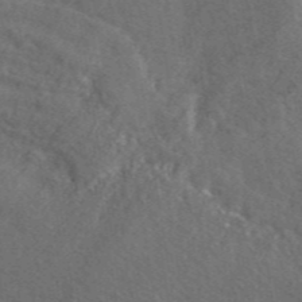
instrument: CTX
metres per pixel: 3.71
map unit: ANa
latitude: 45.2915
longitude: 45.7289
